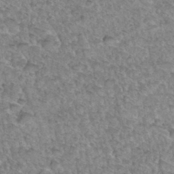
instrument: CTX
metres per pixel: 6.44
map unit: Hto
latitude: 35.5371
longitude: -47.8017
